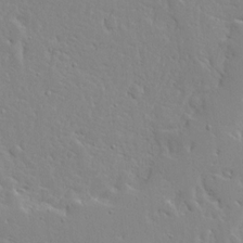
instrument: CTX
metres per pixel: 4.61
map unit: Ave
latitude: 13.1592
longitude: -137.5749
